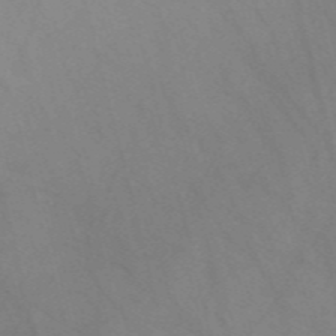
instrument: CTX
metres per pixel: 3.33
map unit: Nve
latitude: -57.5777
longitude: 63.7477
